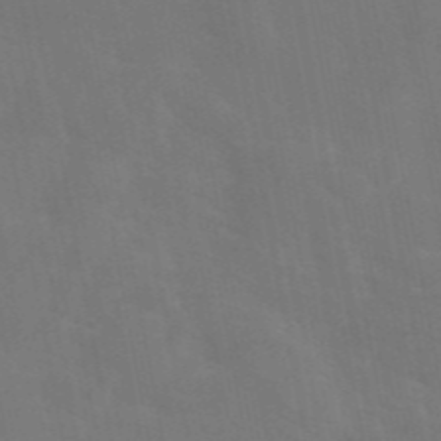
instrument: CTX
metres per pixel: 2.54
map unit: eAb
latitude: 45.9150
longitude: 121.5210
